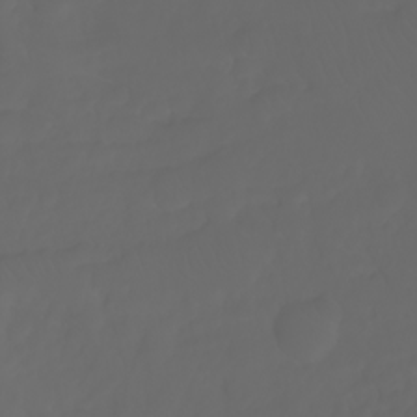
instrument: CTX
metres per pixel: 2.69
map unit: Htu
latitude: -7.1620
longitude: -71.6505
